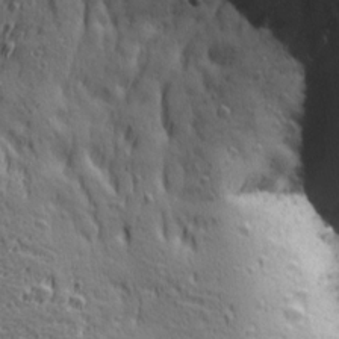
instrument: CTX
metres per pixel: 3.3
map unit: Ave
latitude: 22.9514
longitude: -135.9528
